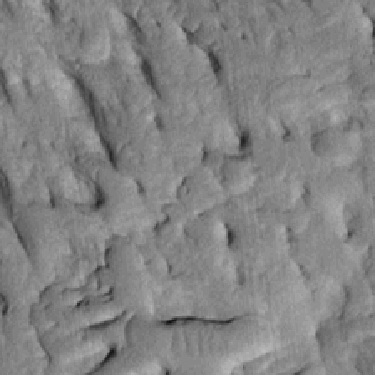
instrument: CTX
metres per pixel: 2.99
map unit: Htu
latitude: -2.6707
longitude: 151.5210
